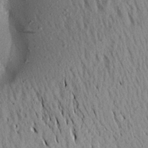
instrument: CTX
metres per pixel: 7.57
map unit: Aa
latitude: 19.1403
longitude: -147.5749
